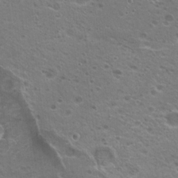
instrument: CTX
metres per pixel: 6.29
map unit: Hto
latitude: 18.9513
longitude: -41.8772
